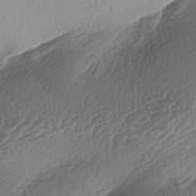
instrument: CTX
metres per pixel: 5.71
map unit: lAa
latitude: -3.4076
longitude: -128.8758
